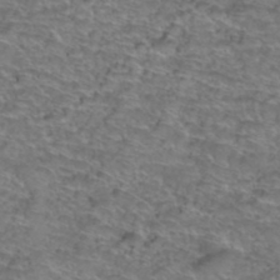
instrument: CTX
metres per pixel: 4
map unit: Hto
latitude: 39.0647
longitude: -43.3482
